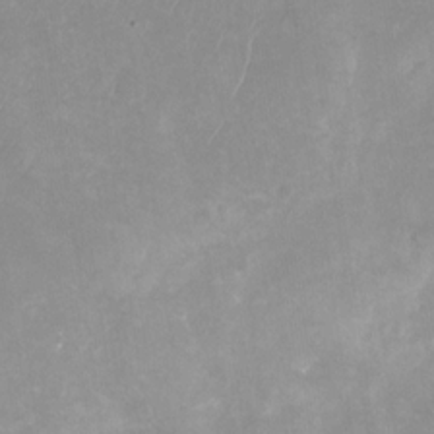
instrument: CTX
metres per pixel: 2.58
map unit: Nhu
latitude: -28.6519
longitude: -63.2726
